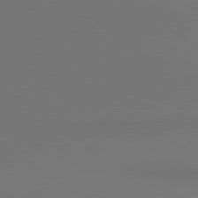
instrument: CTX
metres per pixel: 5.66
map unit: lApd
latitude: 80.8191
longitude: 152.4440
